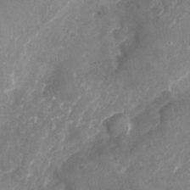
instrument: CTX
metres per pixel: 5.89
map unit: Nhu
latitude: -24.2361
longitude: -56.8380
